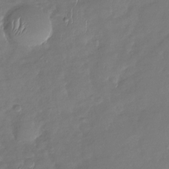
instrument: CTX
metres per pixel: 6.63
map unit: Nhu
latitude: -28.8786
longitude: -61.3859
